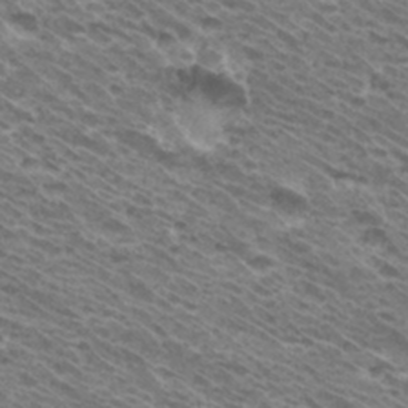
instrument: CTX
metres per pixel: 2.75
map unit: Hto
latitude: 32.8191
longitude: -40.7246
